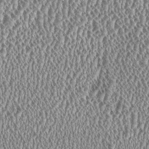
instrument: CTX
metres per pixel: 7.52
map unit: HNhu
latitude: 0.1955
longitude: 0.0472
